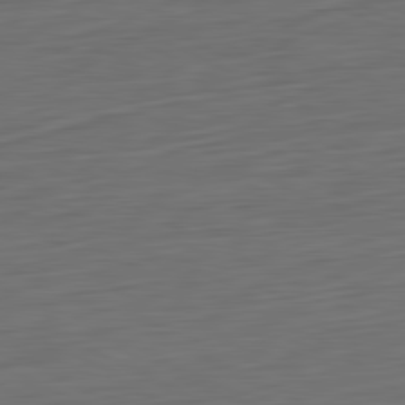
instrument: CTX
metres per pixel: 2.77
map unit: Ap
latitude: -82.0472
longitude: -77.4993
